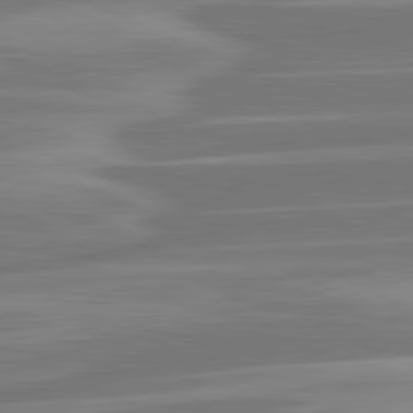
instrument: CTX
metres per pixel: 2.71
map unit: lApd
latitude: 81.4615
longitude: -131.3104
